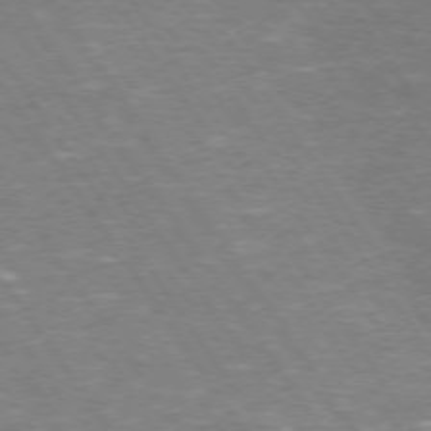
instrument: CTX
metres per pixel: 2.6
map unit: Hpe
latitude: 73.4049
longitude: -125.4993
